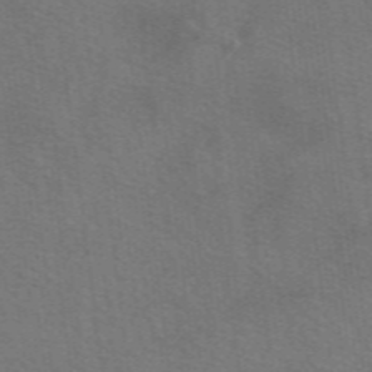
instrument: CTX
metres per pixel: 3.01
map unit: eAb
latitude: 50.4601
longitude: 113.3132
